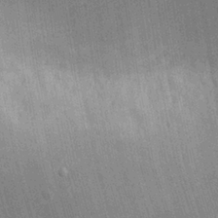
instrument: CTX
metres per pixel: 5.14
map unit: Nhu
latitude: 0.2900
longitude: -78.8758
